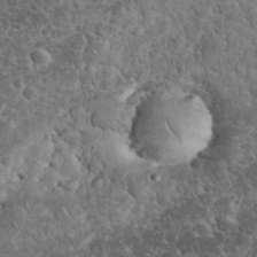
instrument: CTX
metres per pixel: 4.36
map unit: eHh
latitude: 33.6127
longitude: -65.4615
